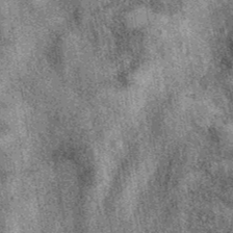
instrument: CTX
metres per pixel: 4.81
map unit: eAb
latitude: 39.9717
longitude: 109.0864
